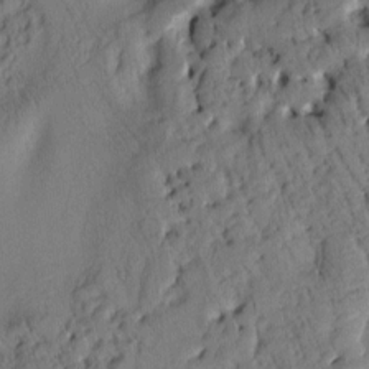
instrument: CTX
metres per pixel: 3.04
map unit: Htu
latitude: 3.1592
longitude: 178.2928
